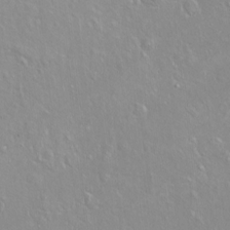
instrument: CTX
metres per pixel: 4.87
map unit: Hto
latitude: -7.5966
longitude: -46.2901
